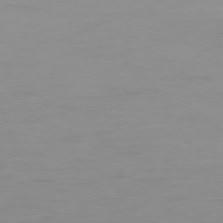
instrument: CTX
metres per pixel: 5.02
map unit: Ap
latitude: -79.6155
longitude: -71.2915
